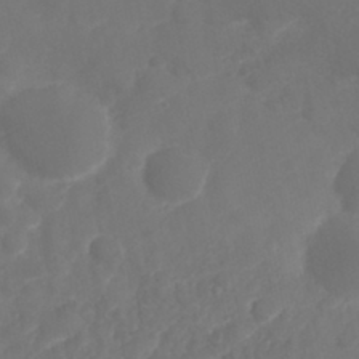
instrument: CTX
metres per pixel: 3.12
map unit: Nhu
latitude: 25.8394
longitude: -62.5546
